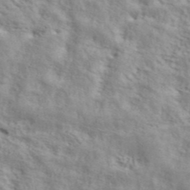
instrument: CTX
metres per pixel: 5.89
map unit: ANa
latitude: 42.8380
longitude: 54.6330
